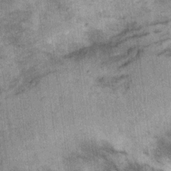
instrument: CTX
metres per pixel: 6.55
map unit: Ht
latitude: 11.4238
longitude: -38.2900
